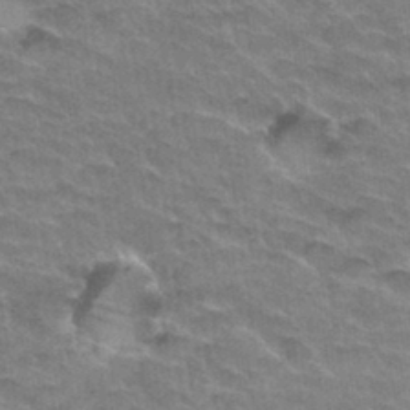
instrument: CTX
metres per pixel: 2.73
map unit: Hto
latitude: 33.8205
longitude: -46.8758
